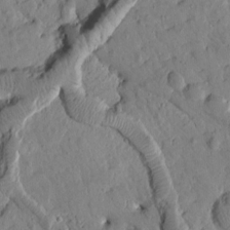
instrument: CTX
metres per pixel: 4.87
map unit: Htu
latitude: 1.6505
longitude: 177.9745
